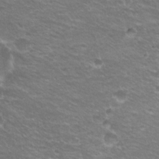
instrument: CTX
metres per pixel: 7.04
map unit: Hto
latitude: 22.1200
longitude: -32.8758
